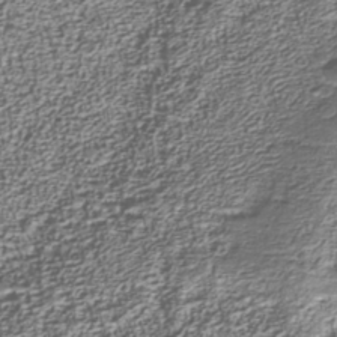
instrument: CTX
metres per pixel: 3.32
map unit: Nhu
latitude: -40.0661
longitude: -85.7639
